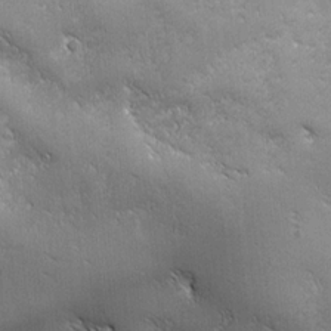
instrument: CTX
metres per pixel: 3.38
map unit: Ave
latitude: -7.6533
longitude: -121.4616
